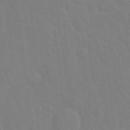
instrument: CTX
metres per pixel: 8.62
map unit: Hto
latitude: -3.1431
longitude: -35.0458
